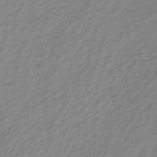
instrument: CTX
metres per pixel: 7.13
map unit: lHb
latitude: -37.3509
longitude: 70.9353
